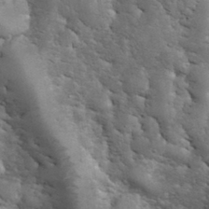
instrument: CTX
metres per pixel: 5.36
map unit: eHh
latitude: 33.8583
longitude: -67.7071
